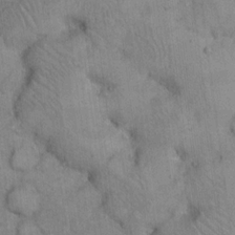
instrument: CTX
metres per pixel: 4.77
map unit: eHh
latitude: 16.5924
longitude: -63.1026
